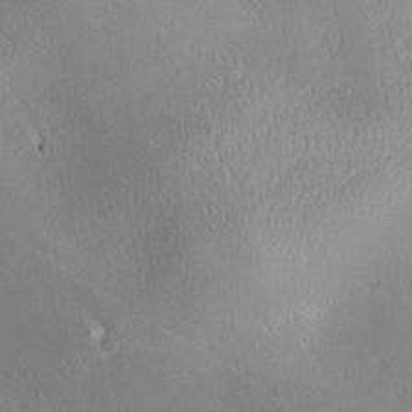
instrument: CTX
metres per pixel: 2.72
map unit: lAa
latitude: 0.4601
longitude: -116.4601
